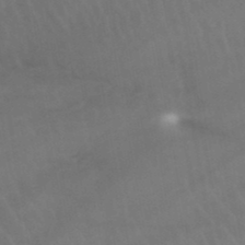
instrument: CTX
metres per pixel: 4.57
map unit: lHb
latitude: -45.9556
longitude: 77.2754
